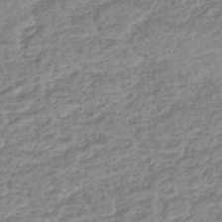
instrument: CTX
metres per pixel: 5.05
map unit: lHb
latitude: -44.0472
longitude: 70.7652
